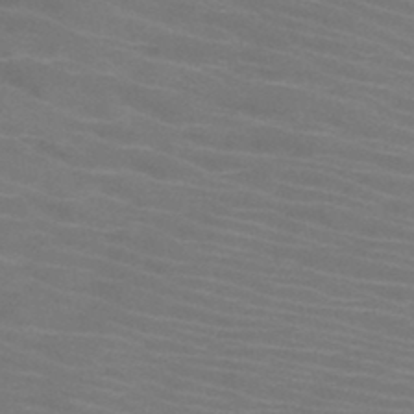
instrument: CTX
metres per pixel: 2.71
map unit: HNb
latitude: -46.1983
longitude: -46.7247
